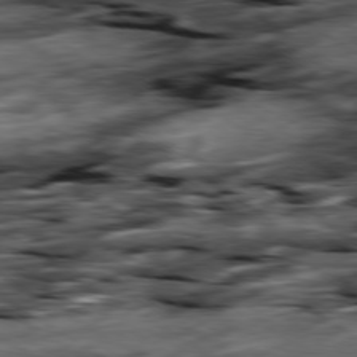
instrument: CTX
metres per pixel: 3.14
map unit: Hpe
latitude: -79.3887
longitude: -20.8569
